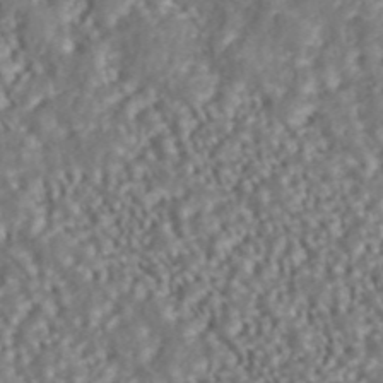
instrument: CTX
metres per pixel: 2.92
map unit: ANa
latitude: 44.0633
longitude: 37.1998
